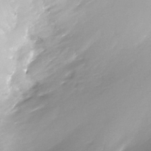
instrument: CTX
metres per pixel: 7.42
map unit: Nhe
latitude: -32.4251
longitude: -92.9135
